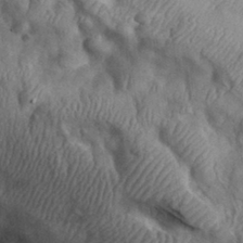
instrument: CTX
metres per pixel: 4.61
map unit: eHh
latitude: 30.6491
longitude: -72.9514
